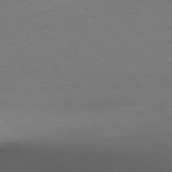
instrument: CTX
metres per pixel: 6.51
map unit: Ap
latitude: -77.0675
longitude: -92.6490
